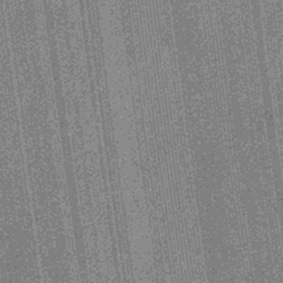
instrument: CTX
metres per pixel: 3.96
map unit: eHb
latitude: -40.5196
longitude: 82.3495
